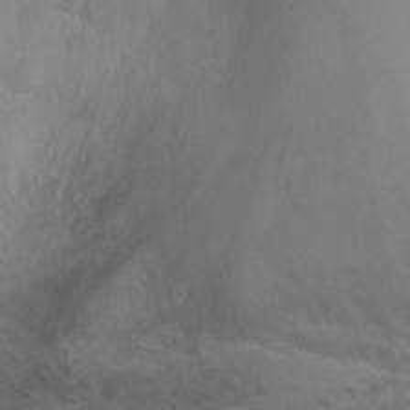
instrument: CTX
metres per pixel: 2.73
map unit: Ht
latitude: -5.5588
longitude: -19.3670
